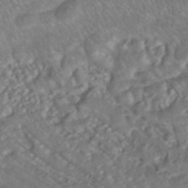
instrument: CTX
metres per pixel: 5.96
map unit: ANa
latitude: -42.1227
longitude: 108.6707
